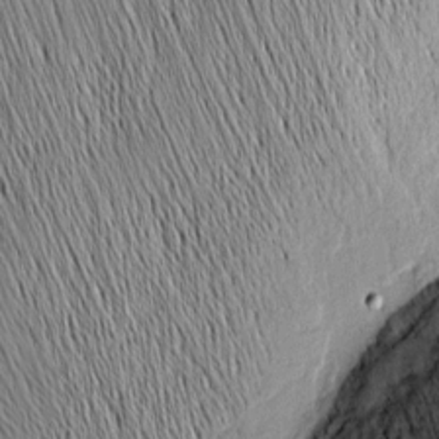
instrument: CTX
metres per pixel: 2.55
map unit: Nhu
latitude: -4.4629
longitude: -151.7827
